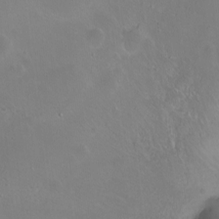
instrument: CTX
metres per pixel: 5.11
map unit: Ht
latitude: 0.4601
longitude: -44.7435
